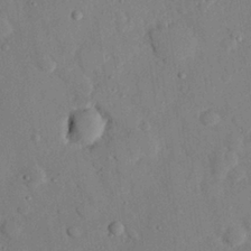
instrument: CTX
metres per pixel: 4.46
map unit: eHh
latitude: 26.7057
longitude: -79.6127
